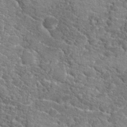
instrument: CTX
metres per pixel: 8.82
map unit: Hto
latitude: 19.4615
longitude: -37.1970
